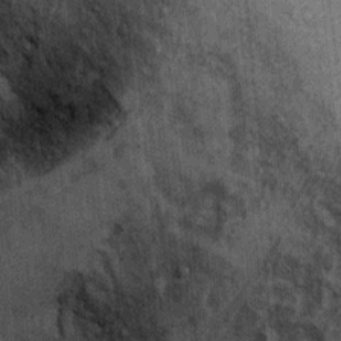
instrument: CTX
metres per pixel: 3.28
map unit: Ht
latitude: 8.5168
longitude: -36.8758
